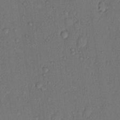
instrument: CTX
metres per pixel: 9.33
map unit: Hto
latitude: 10.3278
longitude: -58.7246
